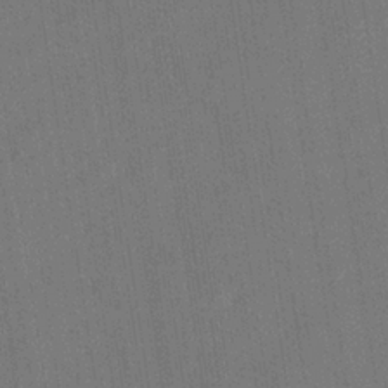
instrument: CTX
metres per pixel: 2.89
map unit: eHb
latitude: -34.4629
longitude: 73.7100
